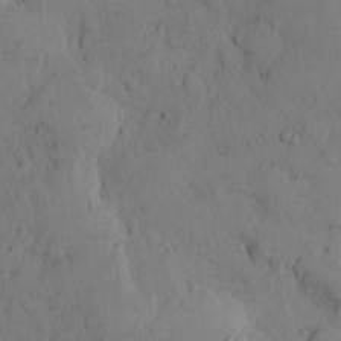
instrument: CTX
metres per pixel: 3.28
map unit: Hto
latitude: 8.5735
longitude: -57.9717
